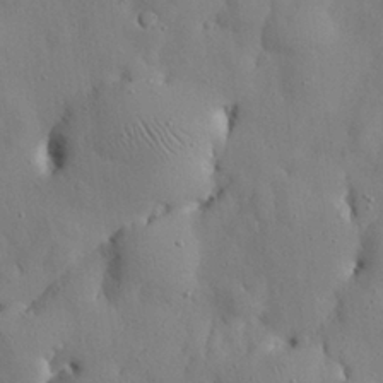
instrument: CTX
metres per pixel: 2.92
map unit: Nhu
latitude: 27.0459
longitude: -72.4034
